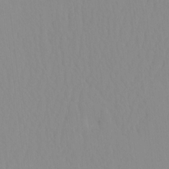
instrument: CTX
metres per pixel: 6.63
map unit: HNhu
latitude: -4.5951
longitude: 14.5763
